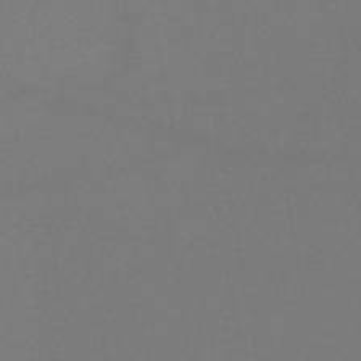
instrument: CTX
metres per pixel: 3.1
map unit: HNb
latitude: -51.4076
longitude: -42.8191
